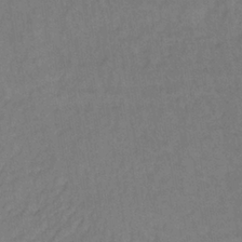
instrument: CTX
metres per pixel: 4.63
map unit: lHb
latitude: -35.5021
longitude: 65.1809
